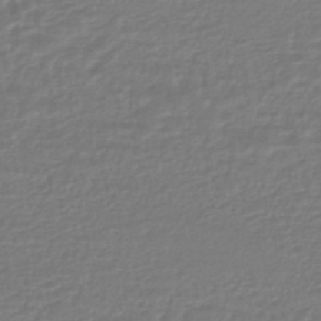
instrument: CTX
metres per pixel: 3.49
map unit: HNhu
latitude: -46.4629
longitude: 99.9367
